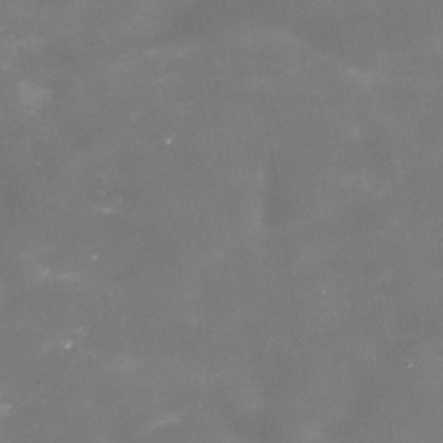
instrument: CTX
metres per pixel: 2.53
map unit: Nhe
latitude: -35.6533
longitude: -90.8947
